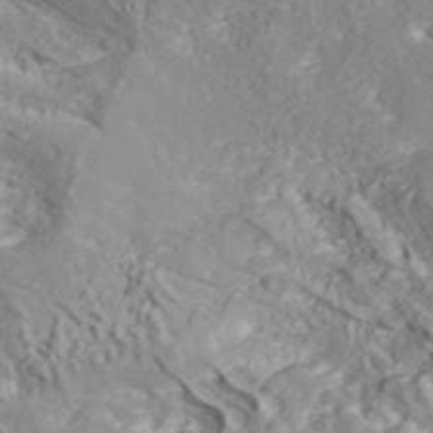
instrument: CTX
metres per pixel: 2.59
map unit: ANa
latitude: 40.7624
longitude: 54.2362
